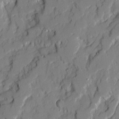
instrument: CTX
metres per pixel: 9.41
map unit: Ave
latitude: 21.1026
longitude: -129.1592
